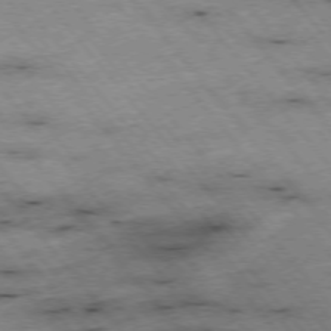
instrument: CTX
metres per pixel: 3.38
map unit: Hpe
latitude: -75.9745
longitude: -17.2726
